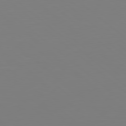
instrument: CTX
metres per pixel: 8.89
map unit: Hpe
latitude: 78.8758
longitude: -173.9906
